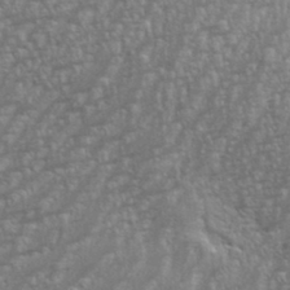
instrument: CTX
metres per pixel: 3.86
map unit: eHh
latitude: 34.7624
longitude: -132.3467
